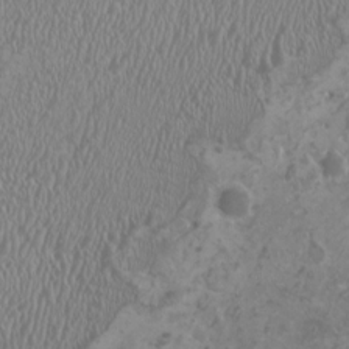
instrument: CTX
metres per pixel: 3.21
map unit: HNhu
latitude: -0.6897
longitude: 1.8612
